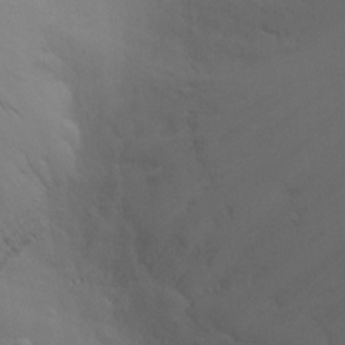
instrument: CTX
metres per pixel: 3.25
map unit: Ht
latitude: -4.9730
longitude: -18.7813
